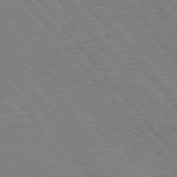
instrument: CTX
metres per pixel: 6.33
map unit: Hpe
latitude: 75.3293
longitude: -150.7624
